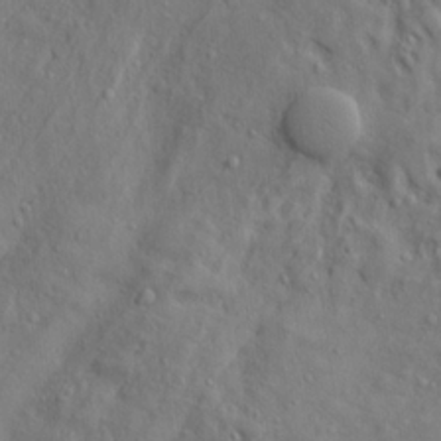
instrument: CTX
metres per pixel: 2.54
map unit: lAa
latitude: 22.3278
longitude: -137.7639
